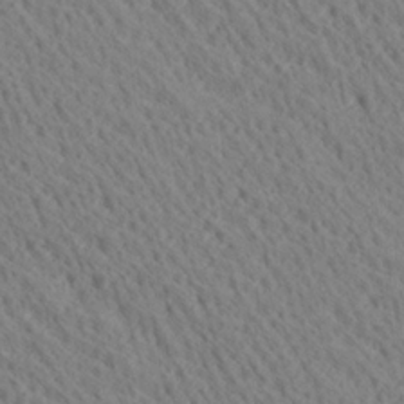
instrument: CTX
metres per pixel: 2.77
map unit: Ave
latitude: 20.9892
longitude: -139.5371
